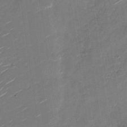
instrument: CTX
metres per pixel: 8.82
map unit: Nhu
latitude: -29.1242
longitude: -74.1011
